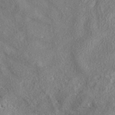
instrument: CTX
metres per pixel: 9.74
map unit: eAb
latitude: 37.6883
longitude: 113.1809
